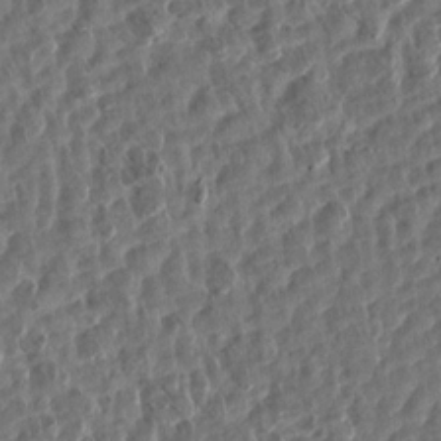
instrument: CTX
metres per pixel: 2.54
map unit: Aa
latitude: 13.9528
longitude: -140.7813
